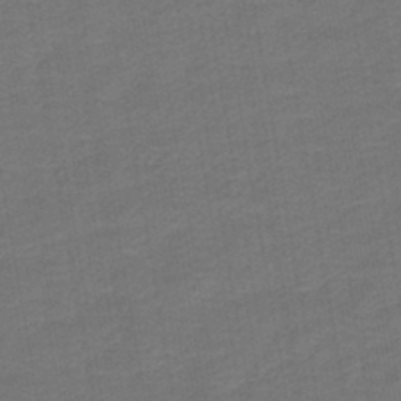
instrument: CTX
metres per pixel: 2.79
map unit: HNb
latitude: -43.3887
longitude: 51.7478
